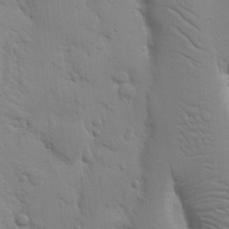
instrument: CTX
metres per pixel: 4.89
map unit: Nhu
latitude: 16.6113
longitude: -78.5735
